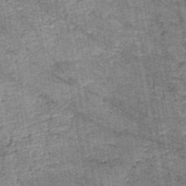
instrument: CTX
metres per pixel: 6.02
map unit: HNb
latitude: -45.1053
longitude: 53.3887
